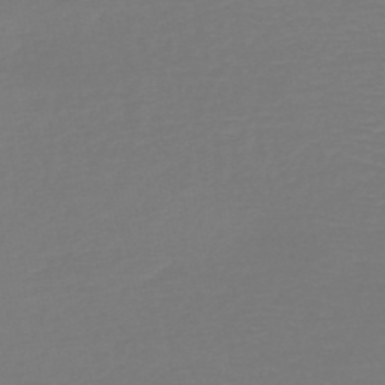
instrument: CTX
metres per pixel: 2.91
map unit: HNb
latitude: -50.1795
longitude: -43.7828
